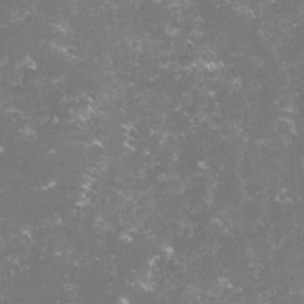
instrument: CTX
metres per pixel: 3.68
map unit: lHvf
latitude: -15.7100
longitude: -101.6505
